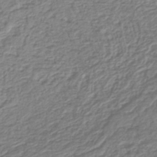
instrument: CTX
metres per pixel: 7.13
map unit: lHb
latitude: -42.4440
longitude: 61.5210
